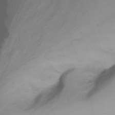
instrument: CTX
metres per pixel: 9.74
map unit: Nhu
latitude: -14.0661
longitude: -53.5182
